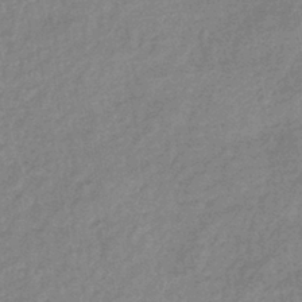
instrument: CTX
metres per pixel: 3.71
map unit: eHb
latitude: -40.7463
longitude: 80.7652
